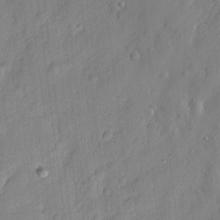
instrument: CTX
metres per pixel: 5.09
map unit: eHh
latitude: 6.9325
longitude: -75.4804
